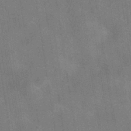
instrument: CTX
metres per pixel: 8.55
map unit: HNhu
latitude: -40.4440
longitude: 96.0094
